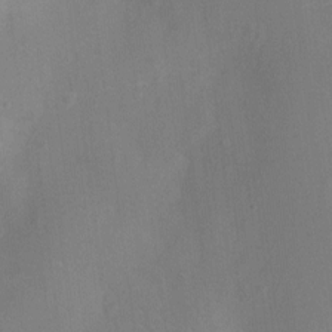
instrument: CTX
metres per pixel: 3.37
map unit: Ht
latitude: -10.2928
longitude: -23.8961
